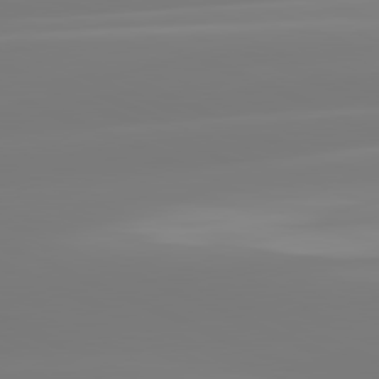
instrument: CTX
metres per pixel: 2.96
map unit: lApd
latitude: 81.6127
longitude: -149.6505
